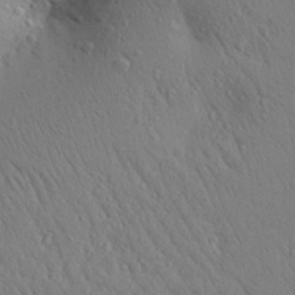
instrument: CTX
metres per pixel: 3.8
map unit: Aa
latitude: 26.2712
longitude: -148.1767
